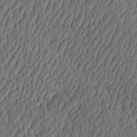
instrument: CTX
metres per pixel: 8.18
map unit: eHh
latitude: -2.9919
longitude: 17.1998
